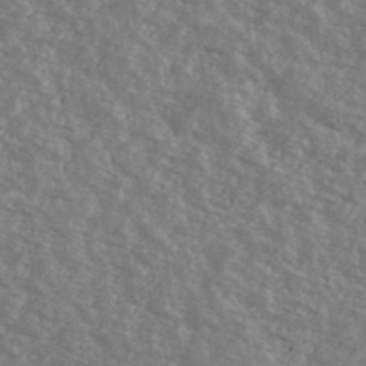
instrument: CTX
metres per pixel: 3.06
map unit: Ave
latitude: 40.6301
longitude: -109.5182
